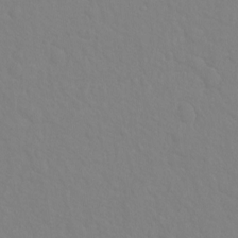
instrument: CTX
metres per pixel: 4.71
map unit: Hto
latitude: -8.2361
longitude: -46.4223
